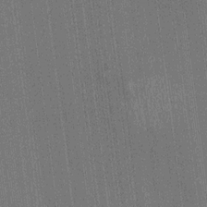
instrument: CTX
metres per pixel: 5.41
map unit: HNhu
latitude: 0.1200
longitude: -5.7072
